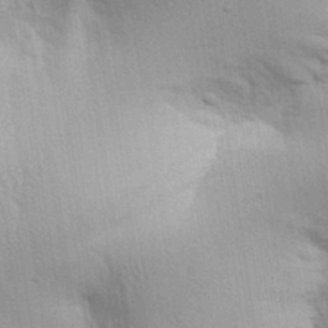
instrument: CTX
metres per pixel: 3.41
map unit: Aa
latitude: 31.9339
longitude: -140.4790
